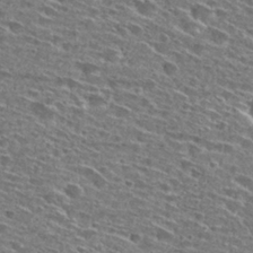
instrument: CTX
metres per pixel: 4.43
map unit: Hto
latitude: 28.2900
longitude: -46.3468
